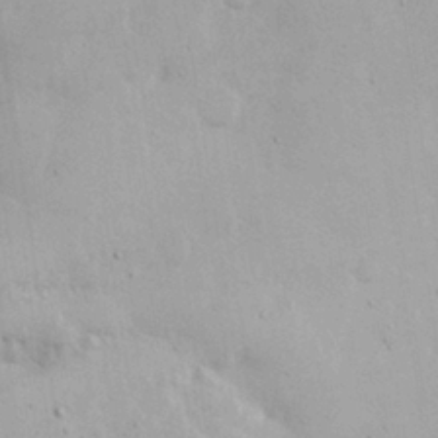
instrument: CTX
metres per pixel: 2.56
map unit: eHh
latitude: 24.1199
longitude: -72.6680
